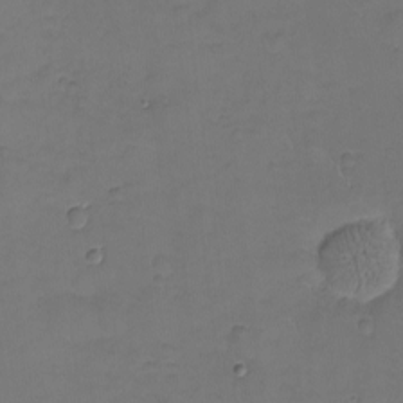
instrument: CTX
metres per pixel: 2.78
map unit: eHh
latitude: -8.7463
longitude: -66.2522
